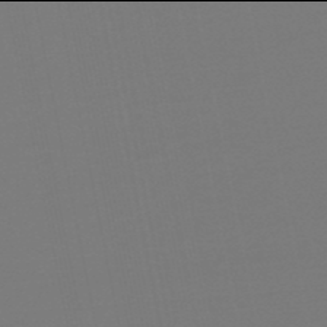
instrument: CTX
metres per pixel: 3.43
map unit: eHb
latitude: -50.0094
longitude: 77.7100
